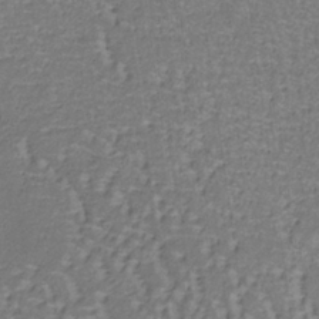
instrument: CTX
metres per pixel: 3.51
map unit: eHb
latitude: -33.1243
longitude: 67.7289
